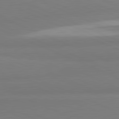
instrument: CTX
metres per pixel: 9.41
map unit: lApd
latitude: 81.7261
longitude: 177.5210
